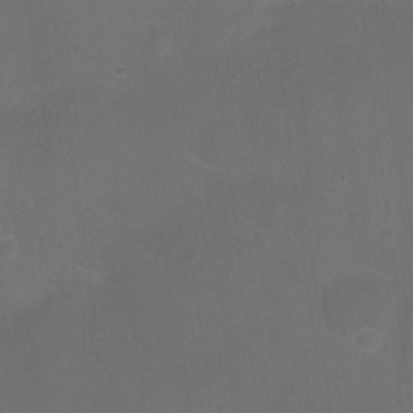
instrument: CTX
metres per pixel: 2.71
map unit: Ht
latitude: -11.5021
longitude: -35.0647
